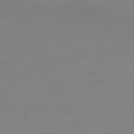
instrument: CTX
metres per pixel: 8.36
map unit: Ap
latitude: -73.4832
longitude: -69.7261
